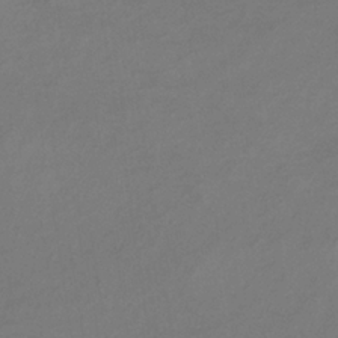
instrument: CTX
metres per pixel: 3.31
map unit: lHb
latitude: -34.6896
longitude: 67.3132
